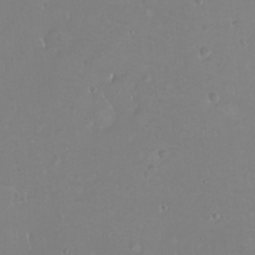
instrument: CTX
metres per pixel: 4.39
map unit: eHh
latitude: -9.6722
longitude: -68.5734
